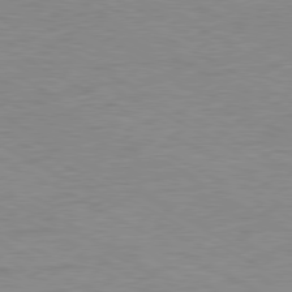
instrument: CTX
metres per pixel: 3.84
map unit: Ap
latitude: -80.6330
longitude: -86.5923
